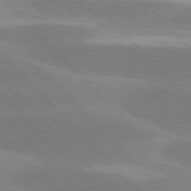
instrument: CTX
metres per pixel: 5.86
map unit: lApd
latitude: 77.7449
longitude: -50.1766
